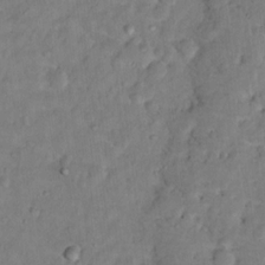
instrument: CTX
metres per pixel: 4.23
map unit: Hto
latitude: 12.6491
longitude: -36.4979
